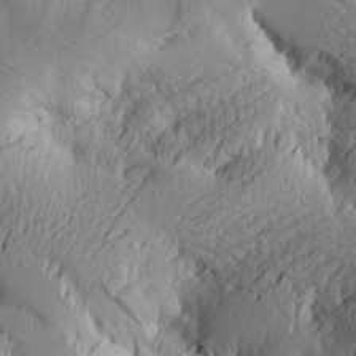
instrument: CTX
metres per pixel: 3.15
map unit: Htu
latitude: -2.1794
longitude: -176.8758
